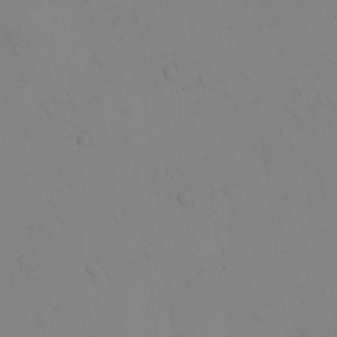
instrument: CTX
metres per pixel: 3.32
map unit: eHh
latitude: -9.1998
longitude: -66.0444
